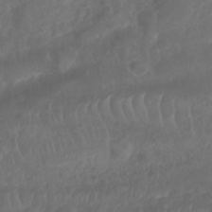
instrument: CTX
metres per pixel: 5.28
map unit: Nhu
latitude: 26.1578
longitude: -62.6869
